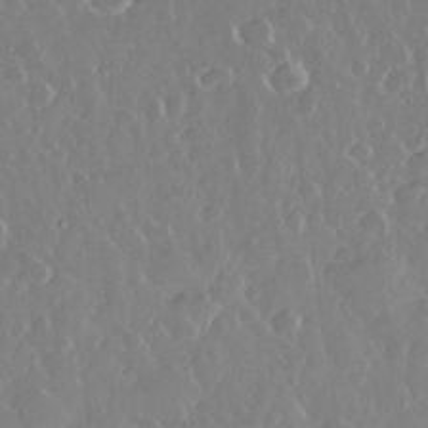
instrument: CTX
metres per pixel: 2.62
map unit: eHh
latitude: 33.3104
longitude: -59.8772
